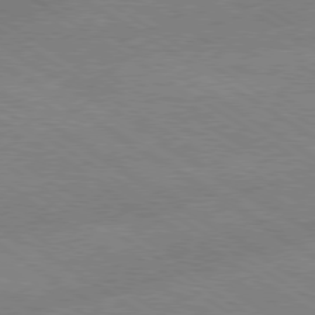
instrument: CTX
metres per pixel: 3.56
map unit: Hpe
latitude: -80.3684
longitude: 18.7652
